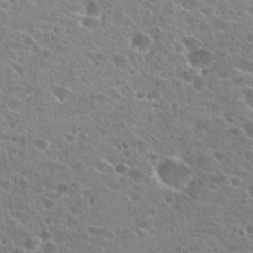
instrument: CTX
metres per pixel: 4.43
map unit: Hto
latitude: 23.0647
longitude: -43.3293
